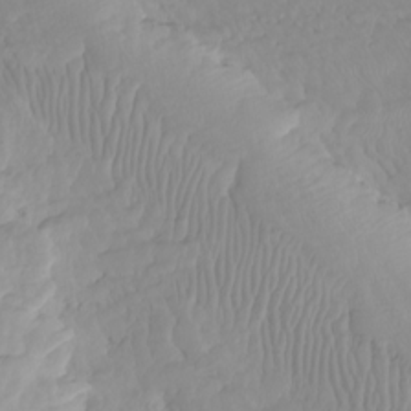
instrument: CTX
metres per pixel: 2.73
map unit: Htu
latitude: -8.0850
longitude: -65.8583
